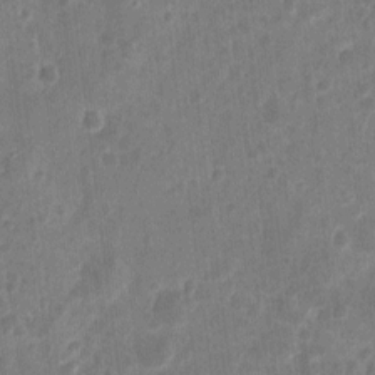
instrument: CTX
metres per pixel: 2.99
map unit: eHh
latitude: 9.3860
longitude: -73.4238
